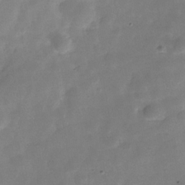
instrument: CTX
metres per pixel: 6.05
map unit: Hve
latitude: -30.9919
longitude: 92.4629
